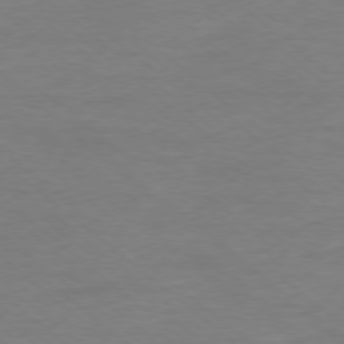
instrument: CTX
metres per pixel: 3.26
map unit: Ap
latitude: -78.2928
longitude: -89.7261
